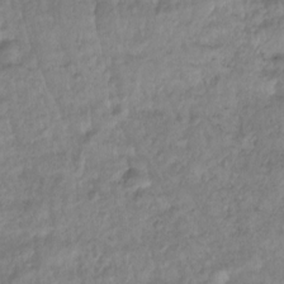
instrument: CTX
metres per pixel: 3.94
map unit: Nhu
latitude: -13.8611
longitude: -63.6694
